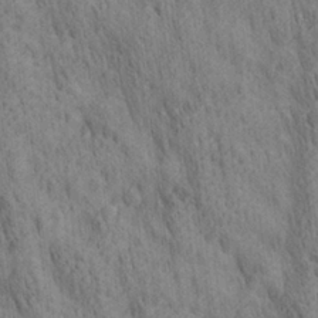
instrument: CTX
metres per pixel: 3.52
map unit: lAa
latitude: 21.7261
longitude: -138.6301
